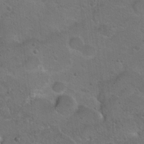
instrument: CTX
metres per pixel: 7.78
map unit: Hto
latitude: 15.8584
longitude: -37.4616
